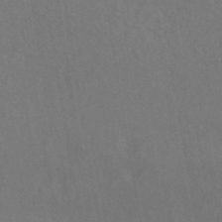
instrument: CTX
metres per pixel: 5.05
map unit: HNhu
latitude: -39.6722
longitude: 96.0094
